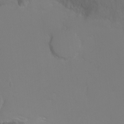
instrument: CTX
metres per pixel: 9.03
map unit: Ht
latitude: -6.3873
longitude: -26.7435
